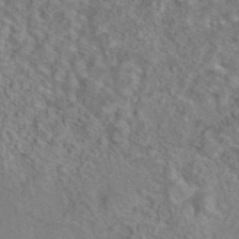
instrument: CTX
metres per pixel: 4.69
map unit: eAb
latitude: 43.1970
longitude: 103.8989
